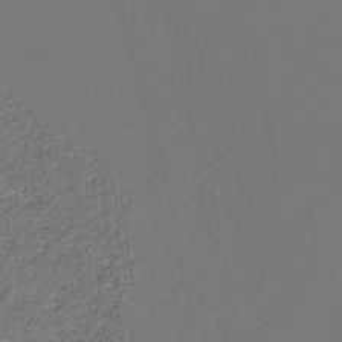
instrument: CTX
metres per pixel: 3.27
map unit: eHb
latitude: -30.6518
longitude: 66.2739
